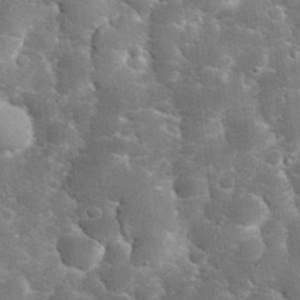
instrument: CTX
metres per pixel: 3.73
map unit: eHh
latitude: 34.8191
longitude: -65.7639
